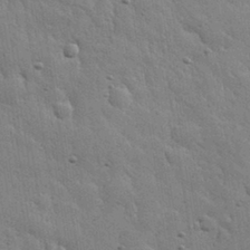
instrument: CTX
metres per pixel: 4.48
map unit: eHh
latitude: 31.7261
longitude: -78.8758
